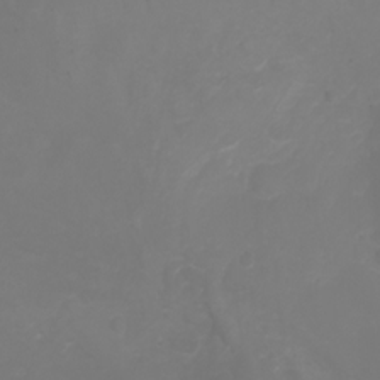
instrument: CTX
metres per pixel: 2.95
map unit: Ht
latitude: -3.1620
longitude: -62.0633
